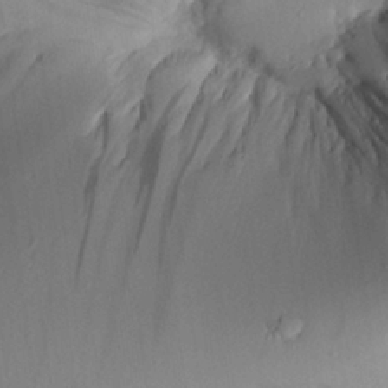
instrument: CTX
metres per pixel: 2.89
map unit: Aa
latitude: 24.3089
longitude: -132.7624
